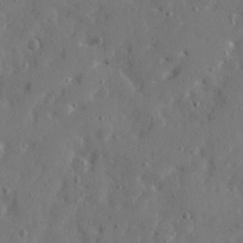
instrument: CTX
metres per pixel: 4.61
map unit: Ave
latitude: 22.3467
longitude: -131.0648
